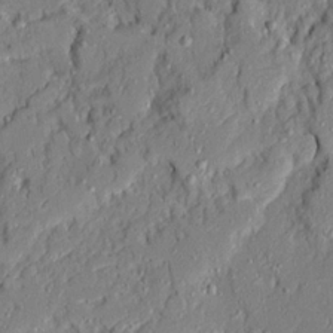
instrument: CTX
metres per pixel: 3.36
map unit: Ave
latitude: 21.5371
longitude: -128.5168
